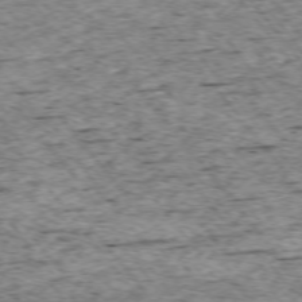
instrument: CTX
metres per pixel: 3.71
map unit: Ap
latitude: -74.9164
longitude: -86.7813
